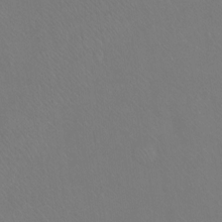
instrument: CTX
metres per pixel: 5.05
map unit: Ht
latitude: -7.4076
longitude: -37.3671
